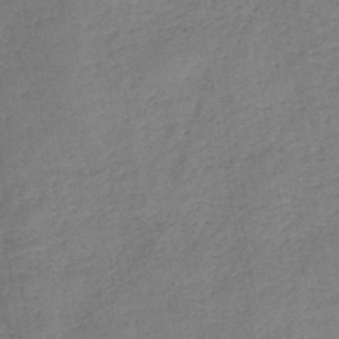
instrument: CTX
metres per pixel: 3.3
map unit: HNb
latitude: -46.4629
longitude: -37.8584
